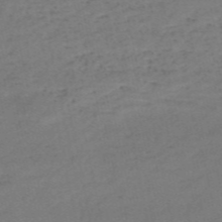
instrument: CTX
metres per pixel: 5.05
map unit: HNb
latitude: -55.8423
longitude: -44.2522
